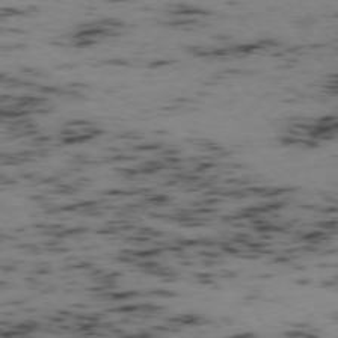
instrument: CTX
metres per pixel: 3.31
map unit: Hpe
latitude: -74.4818
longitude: 8.1606
